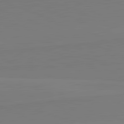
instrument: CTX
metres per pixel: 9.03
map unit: lApd
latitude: 82.1199
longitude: 165.5588
